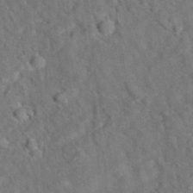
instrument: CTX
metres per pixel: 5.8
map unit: eAb
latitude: 34.2144
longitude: 110.3117
